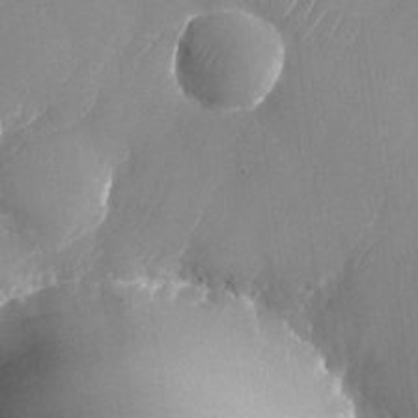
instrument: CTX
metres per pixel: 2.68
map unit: Nhu
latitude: -24.4440
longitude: -70.8380
